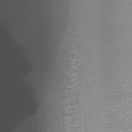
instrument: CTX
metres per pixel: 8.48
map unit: Nhu
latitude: -8.5574
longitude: -83.9528
